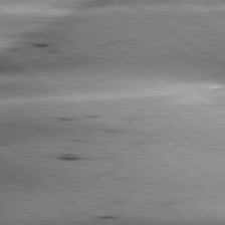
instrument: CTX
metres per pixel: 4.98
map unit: lApd
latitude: 79.6505
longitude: -141.4048
